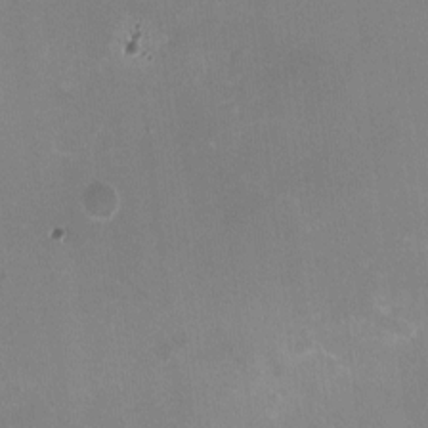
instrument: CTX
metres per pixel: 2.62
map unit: HNhu
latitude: -1.2187
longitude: -1.8583
